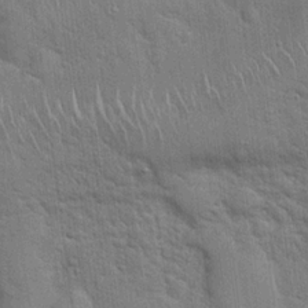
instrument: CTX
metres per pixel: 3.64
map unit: Hto
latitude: 18.8758
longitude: -52.1956
